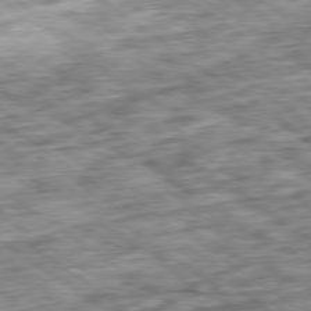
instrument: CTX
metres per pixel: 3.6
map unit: Ap
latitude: -79.4832
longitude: -75.8394
